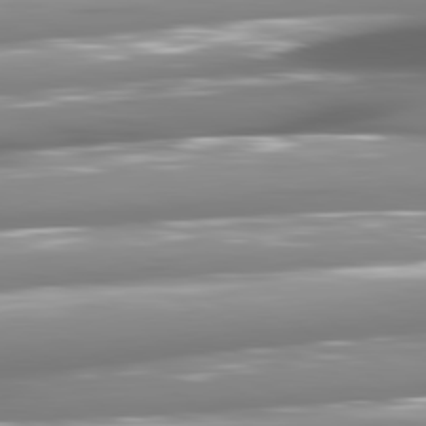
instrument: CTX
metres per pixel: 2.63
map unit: lApd
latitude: 81.2915
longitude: -145.3859
